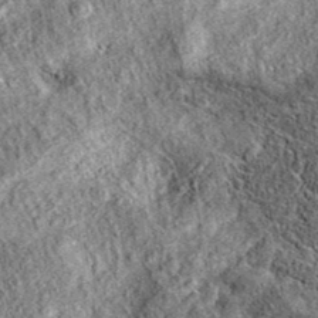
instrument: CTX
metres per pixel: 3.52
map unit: eAb
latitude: 36.8758
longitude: 108.5196
